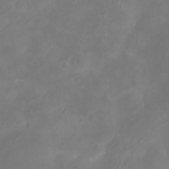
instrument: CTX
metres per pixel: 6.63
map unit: eHh
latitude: -5.4454
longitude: -77.7260
